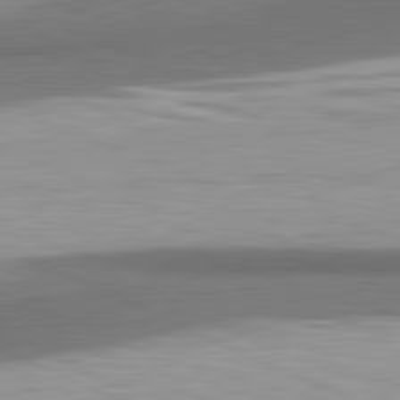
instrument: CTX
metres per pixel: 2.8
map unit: lApd
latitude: 81.7261
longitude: 175.3887
